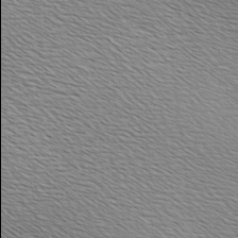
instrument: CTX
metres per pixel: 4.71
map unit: Hve
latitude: 2.9513
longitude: -121.9906
